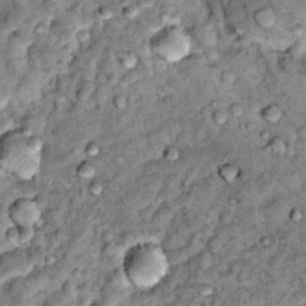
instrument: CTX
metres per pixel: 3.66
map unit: Hto
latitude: 14.3468
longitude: -35.3859
